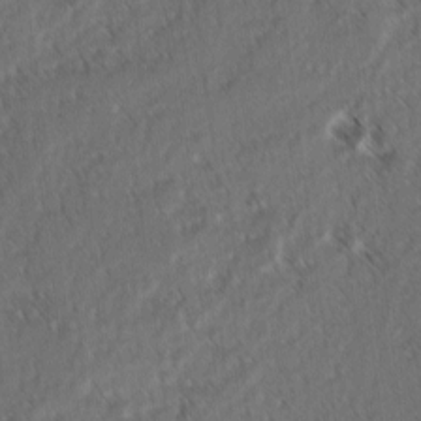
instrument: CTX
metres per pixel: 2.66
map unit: lAvf
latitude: -3.5966
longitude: -114.3845
